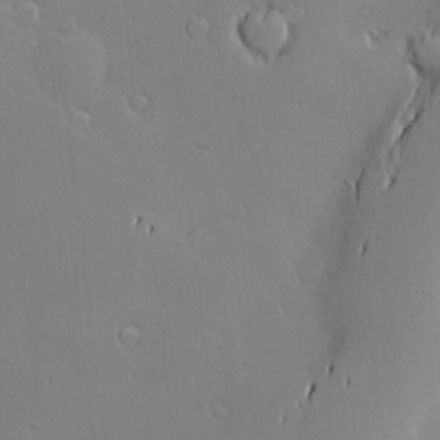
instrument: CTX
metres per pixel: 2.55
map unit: Nve
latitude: -9.8233
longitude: 173.8800
